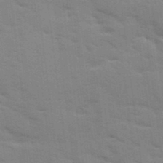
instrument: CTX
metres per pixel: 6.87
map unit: Ave
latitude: 10.9703
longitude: -102.3089
